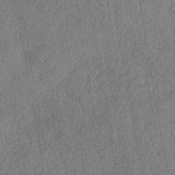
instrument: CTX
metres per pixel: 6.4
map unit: eHh
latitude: -41.9178
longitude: 119.0486
